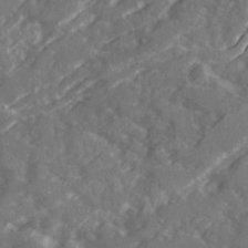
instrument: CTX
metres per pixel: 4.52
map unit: Ave
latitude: 19.4804
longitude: -130.4034
